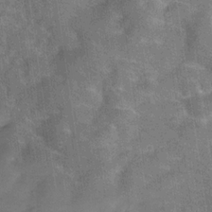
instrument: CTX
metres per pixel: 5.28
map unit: Hve
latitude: -31.0675
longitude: 96.1417
